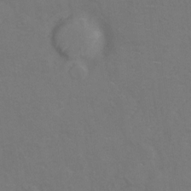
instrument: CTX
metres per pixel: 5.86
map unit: Hto
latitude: 6.9703
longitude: -35.6316
